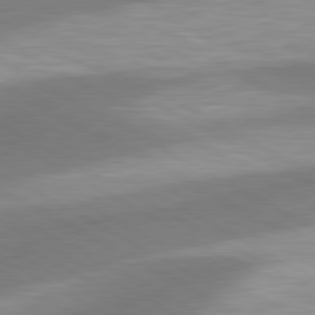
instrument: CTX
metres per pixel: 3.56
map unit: lApd
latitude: 80.5735
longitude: 163.4076
